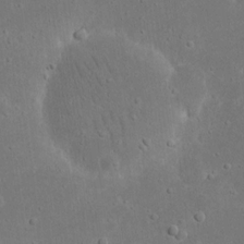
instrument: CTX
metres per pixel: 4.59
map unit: eHh
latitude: 17.0836
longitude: -72.0255
